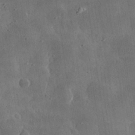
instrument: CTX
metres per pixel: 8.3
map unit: lHvf
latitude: 31.3293
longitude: -92.8380
